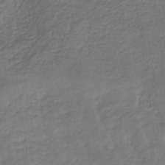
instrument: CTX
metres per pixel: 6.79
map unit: eHb
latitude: -32.5007
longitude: 73.1620
